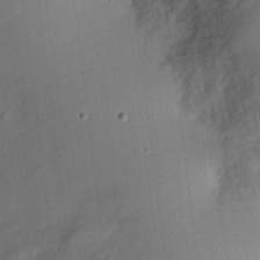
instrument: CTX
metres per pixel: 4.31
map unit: eHh
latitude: 9.3860
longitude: -71.2726
